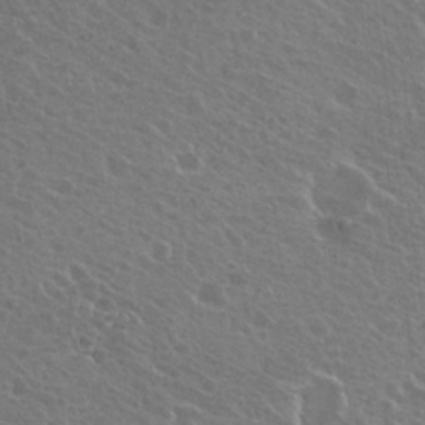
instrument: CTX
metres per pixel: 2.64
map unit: Hto
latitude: 22.3845
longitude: -30.6869
